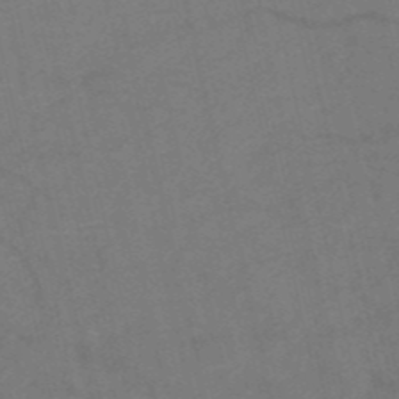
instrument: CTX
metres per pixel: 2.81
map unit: HNb
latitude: -53.5399
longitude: -47.9906
